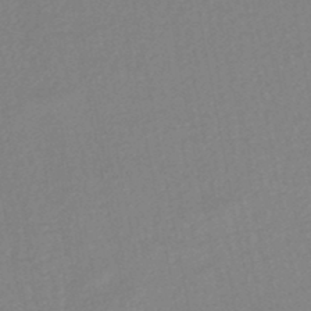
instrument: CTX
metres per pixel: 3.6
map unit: HNhu
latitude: -47.5588
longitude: 102.9920
